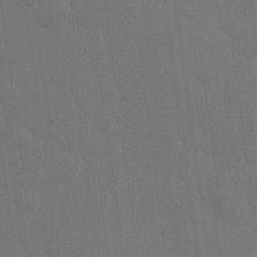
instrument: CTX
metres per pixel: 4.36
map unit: Nhu
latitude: 28.5168
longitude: -64.2145
